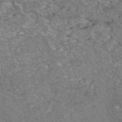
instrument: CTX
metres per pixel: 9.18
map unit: eAb
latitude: 49.4237
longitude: 112.0094
